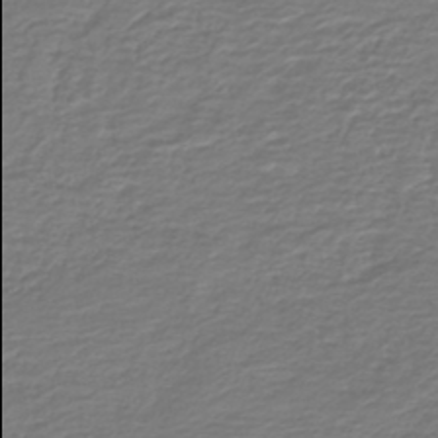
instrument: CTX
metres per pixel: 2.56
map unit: HNb
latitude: -42.5195
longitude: 50.0094
